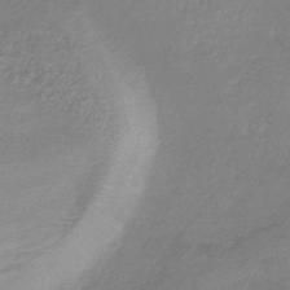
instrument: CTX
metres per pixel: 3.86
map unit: HNb
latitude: -33.8423
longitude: 55.5399
